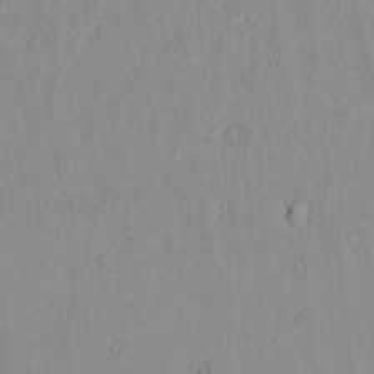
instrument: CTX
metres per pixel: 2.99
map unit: lAvf
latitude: 8.5168
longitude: 168.1039
